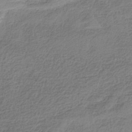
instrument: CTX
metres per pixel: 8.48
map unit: HNb
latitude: -36.5762
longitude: 57.1431
